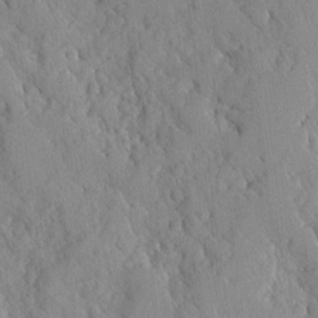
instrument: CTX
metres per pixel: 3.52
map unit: Ave
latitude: -0.3307
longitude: -110.5546
